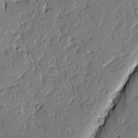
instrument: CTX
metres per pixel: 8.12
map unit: lAvf
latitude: -0.8597
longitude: -106.0255
